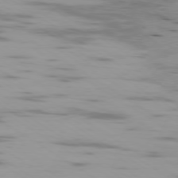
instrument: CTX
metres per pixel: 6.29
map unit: Ap
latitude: -79.4454
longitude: -102.1766
